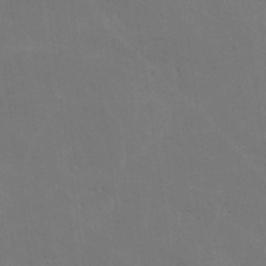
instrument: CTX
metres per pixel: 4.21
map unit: lHvf
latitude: -9.5399
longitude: -102.4223
